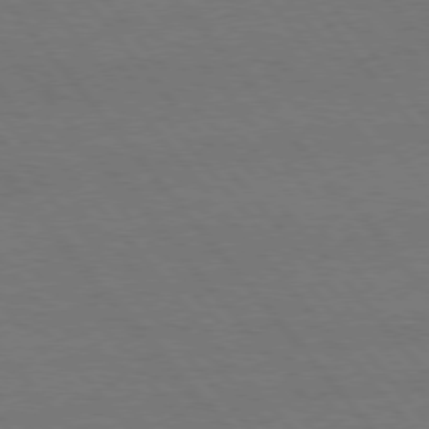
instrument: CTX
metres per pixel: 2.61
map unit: Hpe
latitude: 75.7261
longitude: -137.3482
